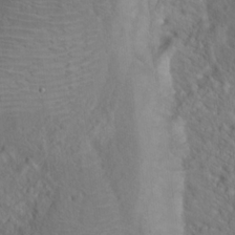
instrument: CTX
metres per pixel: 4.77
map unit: Hto
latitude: 18.6490
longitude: -39.4615
